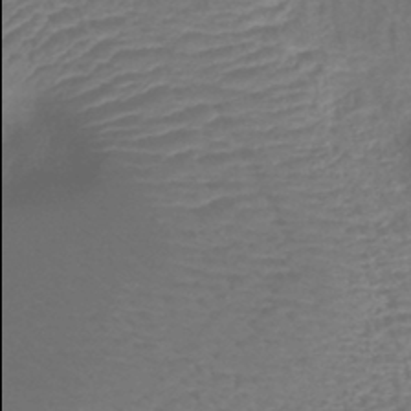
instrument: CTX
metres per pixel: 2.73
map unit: eHb
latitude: -43.2187
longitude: 82.0094
